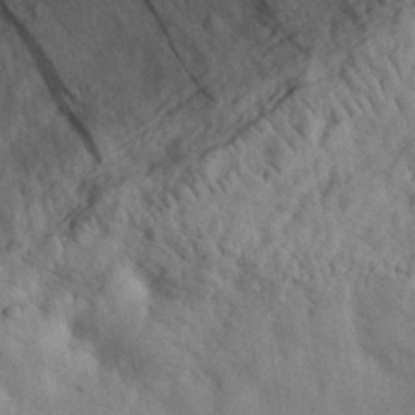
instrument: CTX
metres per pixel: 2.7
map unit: eHh
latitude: 30.1578
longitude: -74.1200
